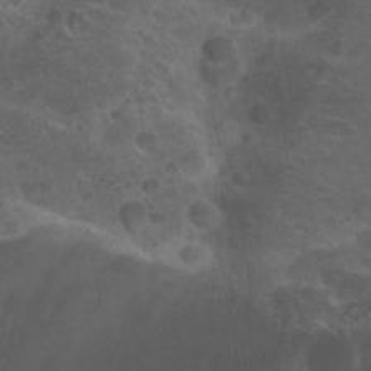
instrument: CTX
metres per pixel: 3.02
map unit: Nhu
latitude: 29.5371
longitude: -54.5357
